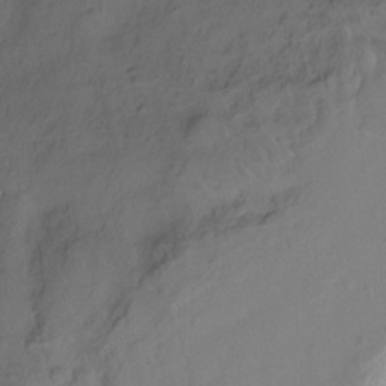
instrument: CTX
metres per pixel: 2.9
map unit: Ht
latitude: -14.9731
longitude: -42.6113
